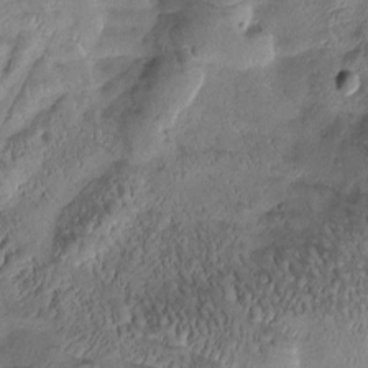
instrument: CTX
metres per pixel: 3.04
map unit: Htu
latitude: -0.9353
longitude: 171.1431
